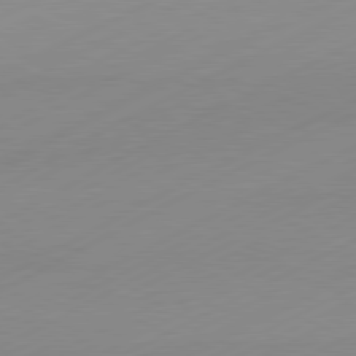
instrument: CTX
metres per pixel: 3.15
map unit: Hpe
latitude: -82.0661
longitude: 12.5763
